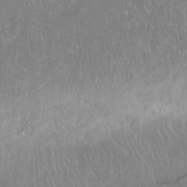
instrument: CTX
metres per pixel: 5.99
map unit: Hto
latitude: -13.4643
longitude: -42.2145
